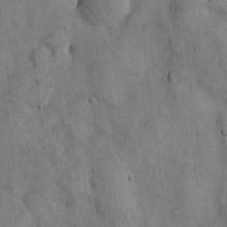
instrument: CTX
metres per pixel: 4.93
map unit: Hto
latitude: 13.5938
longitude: -60.0633
